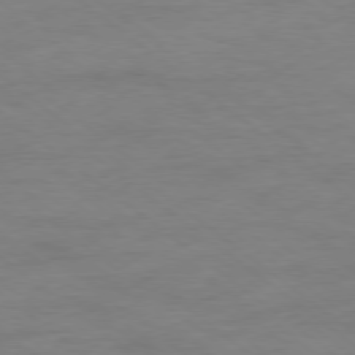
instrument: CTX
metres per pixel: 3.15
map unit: Ap
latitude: -78.7463
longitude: -89.3104
